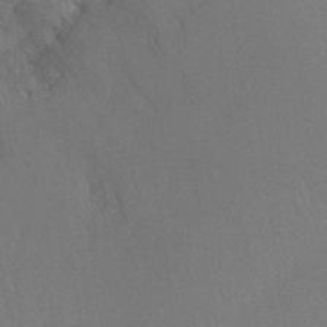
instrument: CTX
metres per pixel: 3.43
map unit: Ht
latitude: -9.2376
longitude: -32.3089
